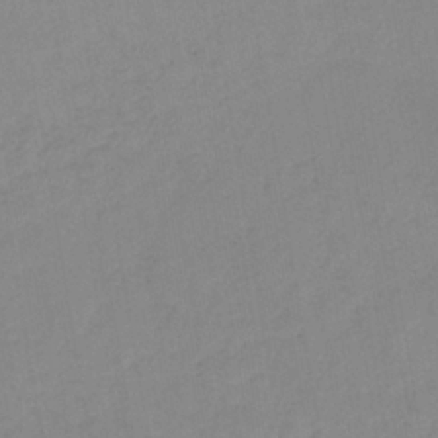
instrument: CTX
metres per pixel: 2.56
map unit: HNb
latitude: -31.6911
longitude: 62.0094
